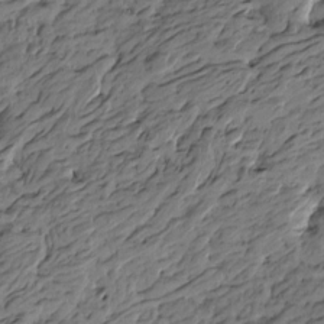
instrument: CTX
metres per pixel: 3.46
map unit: Htu
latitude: -5.9556
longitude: -178.6113
